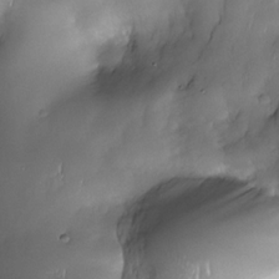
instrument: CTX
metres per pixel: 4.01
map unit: Nhe
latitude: -30.8597
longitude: -140.4412
